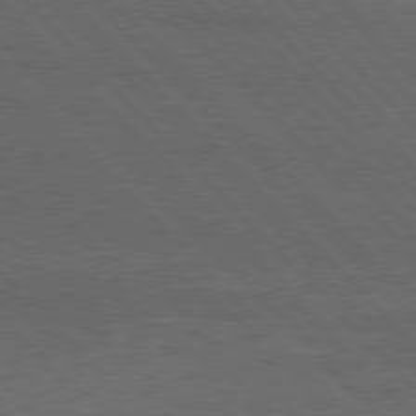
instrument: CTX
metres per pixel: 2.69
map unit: Hpe
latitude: 77.2159
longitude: -152.4790
